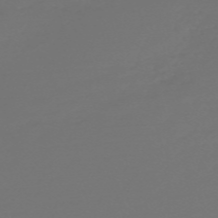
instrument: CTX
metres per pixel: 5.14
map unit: Nve
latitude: -59.2753
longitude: 56.5574
